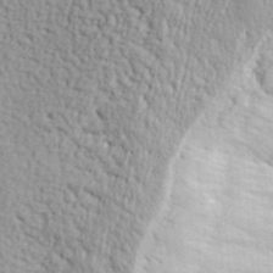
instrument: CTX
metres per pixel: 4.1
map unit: lHvf
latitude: 37.5371
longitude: -86.7246
